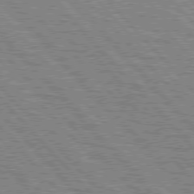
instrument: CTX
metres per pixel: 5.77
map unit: lApd
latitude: 77.0647
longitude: -72.4223
